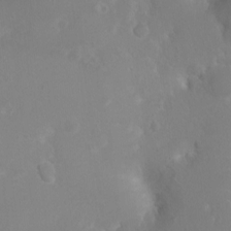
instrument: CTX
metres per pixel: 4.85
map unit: Ht
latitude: -1.7289
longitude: -16.2523
